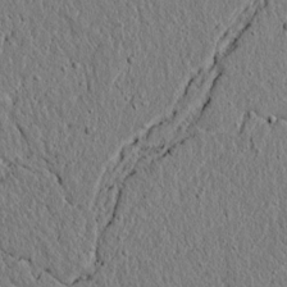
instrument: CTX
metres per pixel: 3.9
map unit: lAvf
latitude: 6.4412
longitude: 167.1809
